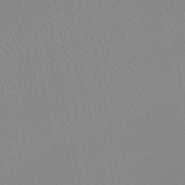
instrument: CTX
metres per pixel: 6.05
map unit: HNhu
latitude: -47.2565
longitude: 98.1039
